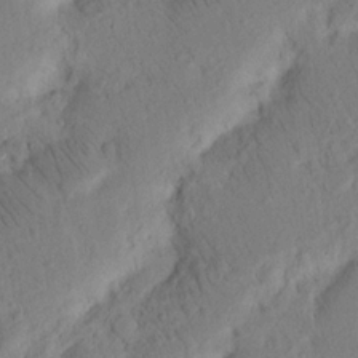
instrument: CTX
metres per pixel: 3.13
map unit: Nhu
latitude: 16.7435
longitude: -75.5371
